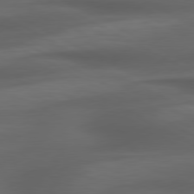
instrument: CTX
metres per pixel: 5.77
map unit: lApd
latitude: 79.4616
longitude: -119.6505
